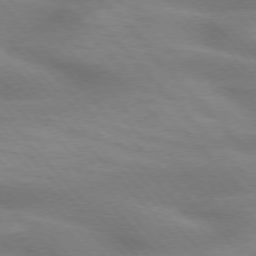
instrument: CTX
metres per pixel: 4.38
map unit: lApd
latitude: 74.6491
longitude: -61.6505
